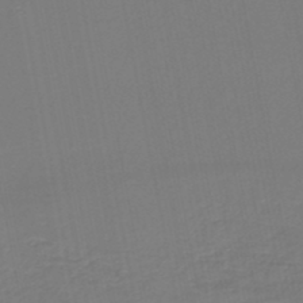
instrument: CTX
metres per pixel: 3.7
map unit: lHb
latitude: -46.8786
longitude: 74.3496
